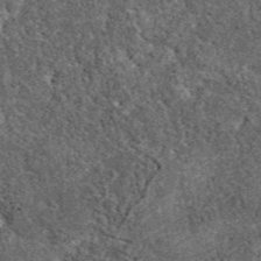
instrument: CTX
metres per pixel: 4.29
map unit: eAb
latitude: 37.9906
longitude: 110.2173
